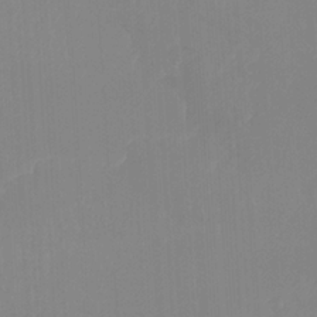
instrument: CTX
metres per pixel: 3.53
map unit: Htu
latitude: -15.0487
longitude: -47.7828
